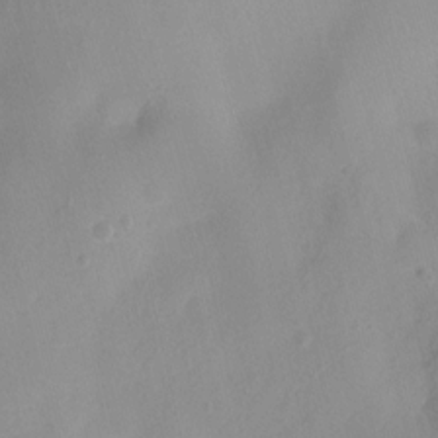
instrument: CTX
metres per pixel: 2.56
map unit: Nhu
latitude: 5.2159
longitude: -16.6679
